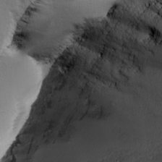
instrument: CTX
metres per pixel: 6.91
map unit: Ave
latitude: 2.7435
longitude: -111.3671
